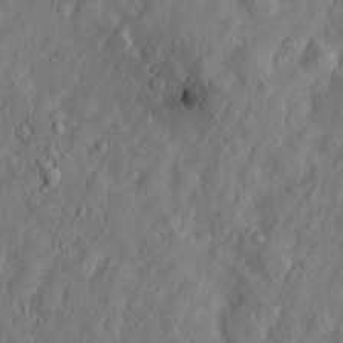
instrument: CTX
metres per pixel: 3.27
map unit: Htu
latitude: -3.8233
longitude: 158.3873
